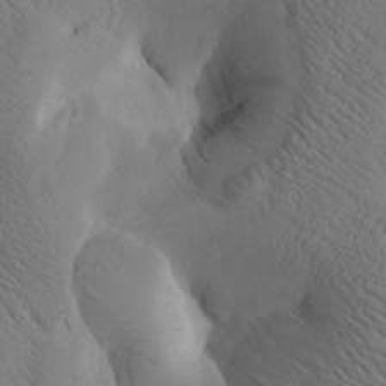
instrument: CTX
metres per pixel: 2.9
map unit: Htu
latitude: -2.6329
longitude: 169.2942
